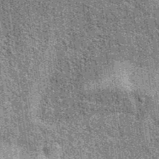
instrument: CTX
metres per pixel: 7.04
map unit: eAb
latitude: 37.8772
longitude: 107.8422
